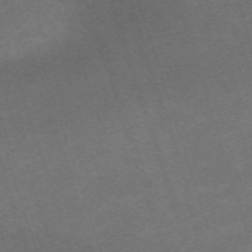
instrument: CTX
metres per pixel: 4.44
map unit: eHh
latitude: -63.7099
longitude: 49.8612
